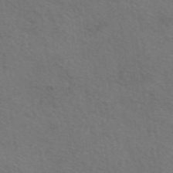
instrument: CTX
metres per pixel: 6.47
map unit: eAb
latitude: 50.7246
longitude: 112.6141
